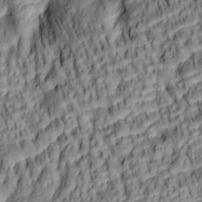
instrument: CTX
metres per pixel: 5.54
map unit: lAa
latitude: 5.5182
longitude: -115.6693
